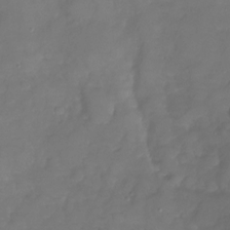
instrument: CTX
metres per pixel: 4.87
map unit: Nhu
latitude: -26.7463
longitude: -57.6127
